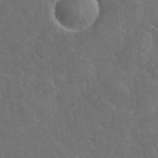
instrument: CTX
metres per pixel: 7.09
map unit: lHvf
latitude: 36.9892
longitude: -91.0836
